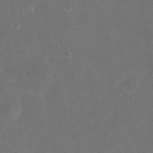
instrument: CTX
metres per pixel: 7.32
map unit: eHh
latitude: 19.9339
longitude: -66.1011
